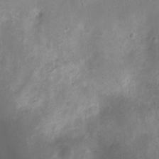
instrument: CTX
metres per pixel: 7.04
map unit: Ht
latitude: -11.1809
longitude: -21.1781
